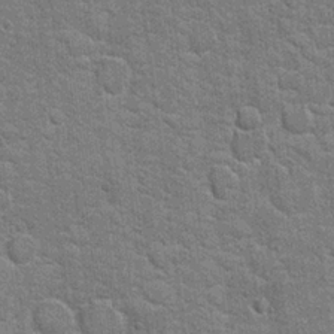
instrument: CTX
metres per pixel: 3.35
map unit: Hto
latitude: 20.4979
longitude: -48.1011
